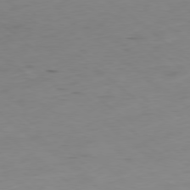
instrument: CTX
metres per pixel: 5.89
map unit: Hpe
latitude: -78.8975
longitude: 16.0094
